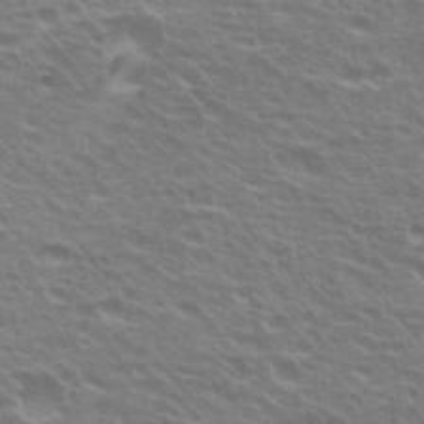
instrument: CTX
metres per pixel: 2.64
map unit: Hto
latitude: 23.1403
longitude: -31.1592
